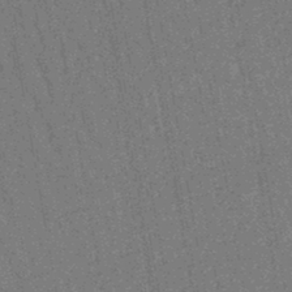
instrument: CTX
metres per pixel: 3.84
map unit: lHb
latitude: -43.4454
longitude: 65.2943
